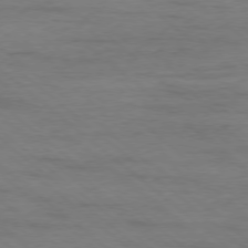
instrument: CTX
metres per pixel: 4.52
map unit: Ap
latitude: -78.2172
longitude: -93.1214
